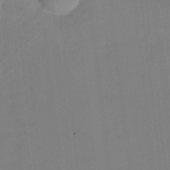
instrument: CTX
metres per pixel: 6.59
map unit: HNhu
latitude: -23.6155
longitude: 50.1984
